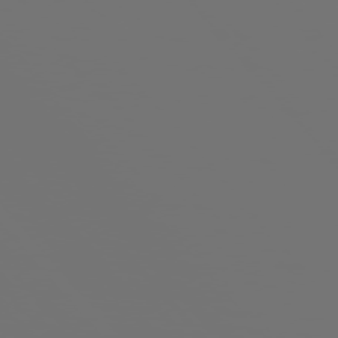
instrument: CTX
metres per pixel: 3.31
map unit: Hpe
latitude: 76.0444
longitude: -127.6316
